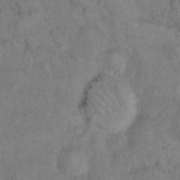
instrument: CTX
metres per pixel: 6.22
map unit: eHh
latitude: 16.7057
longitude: -62.5168
